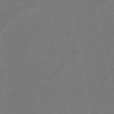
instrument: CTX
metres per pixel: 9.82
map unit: eHb
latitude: -46.5762
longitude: 87.7289
